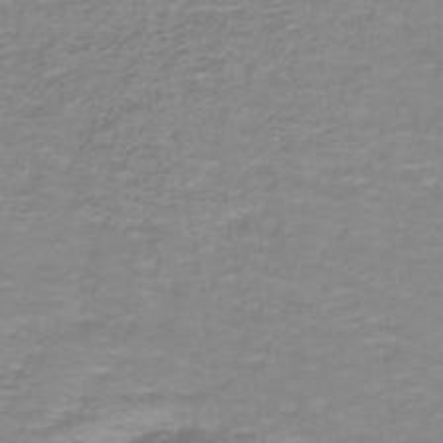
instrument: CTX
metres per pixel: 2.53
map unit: lHb
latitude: -41.1620
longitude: 56.4251
